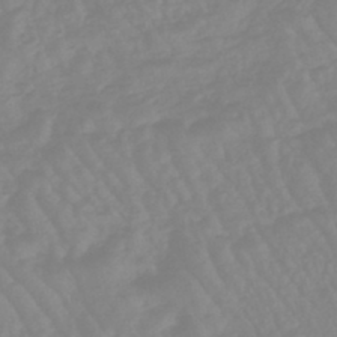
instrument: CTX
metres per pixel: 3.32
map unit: eHb
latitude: -45.4643
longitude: 84.6329
